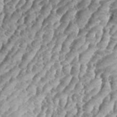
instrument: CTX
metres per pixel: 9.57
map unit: eHh
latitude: 34.8569
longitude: -137.1403
